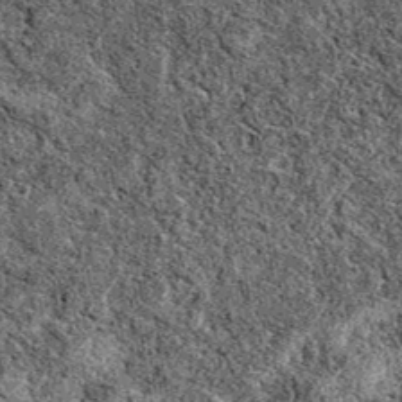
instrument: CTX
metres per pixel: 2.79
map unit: eAb
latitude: 39.4237
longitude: 111.0109
